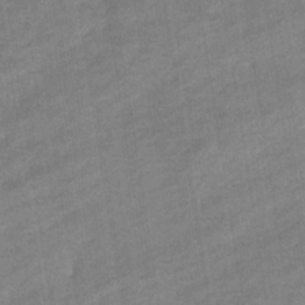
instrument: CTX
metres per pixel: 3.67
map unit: eHb
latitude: -35.9556
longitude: 77.9178
